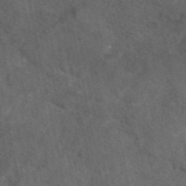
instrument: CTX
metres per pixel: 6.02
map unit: eAb
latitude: 47.9339
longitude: 111.5777
